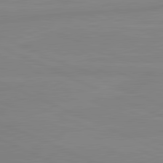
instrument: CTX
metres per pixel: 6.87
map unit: lApd
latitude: 81.6127
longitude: -173.3481
